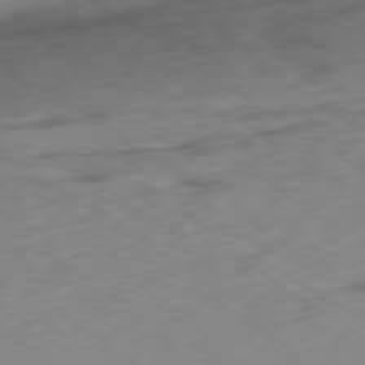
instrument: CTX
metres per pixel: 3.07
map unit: Ap
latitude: -79.5588
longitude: -72.3657
